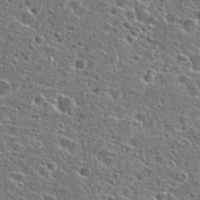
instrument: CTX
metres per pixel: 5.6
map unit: Hto
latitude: 26.4601
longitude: -47.7450
